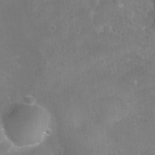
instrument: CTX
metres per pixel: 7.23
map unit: Nhu
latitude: 6.9136
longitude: -19.2915
